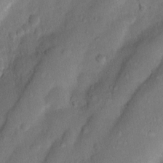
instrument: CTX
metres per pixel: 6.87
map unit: Nhu
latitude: 5.0080
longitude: -24.5356
